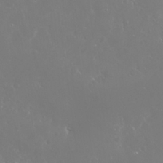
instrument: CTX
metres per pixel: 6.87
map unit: Nhu
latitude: 26.0255
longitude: -60.0822
